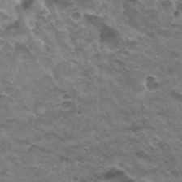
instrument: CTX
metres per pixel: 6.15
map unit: Hto
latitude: 32.4601
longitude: -48.2522
